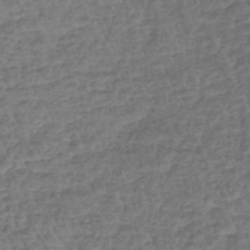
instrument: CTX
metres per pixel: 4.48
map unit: lHb
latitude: -43.9745
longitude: 67.7289
